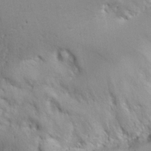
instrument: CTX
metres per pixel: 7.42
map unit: Hto
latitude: 22.4034
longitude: -45.3481
